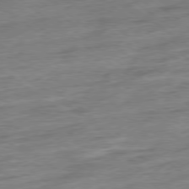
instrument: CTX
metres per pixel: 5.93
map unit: Ap
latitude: -79.2187
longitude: -48.4979
